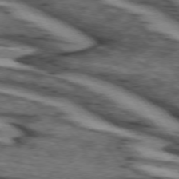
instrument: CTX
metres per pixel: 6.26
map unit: lApd
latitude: 74.0255
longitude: -72.1578
